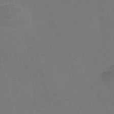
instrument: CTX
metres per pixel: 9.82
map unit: Nve
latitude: -58.4817
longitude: 64.4251
